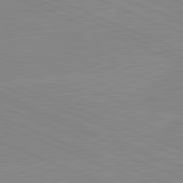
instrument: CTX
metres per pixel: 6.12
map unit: lApd
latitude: 81.7072
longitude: -157.3481
